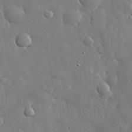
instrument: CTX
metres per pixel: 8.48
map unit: eHh
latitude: 29.4237
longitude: -79.8773
